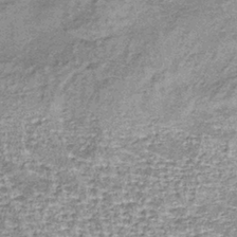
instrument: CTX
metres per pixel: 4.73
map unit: lHb
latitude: -37.2187
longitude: 66.1984
